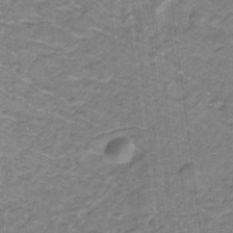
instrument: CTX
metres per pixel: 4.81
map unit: lHb
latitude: -31.5966
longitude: 66.3495
